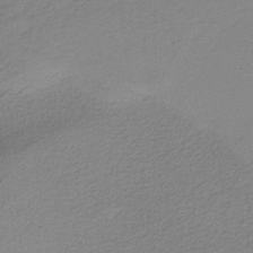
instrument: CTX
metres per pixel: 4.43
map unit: HNb
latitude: -37.6155
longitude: 53.5210
